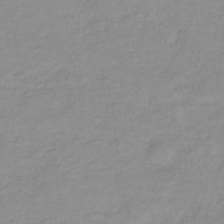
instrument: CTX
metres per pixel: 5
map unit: lHb
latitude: -34.5574
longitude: 70.3306
